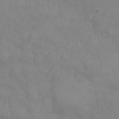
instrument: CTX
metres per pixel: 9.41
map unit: Nhe
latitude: -36.4251
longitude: -177.3670
